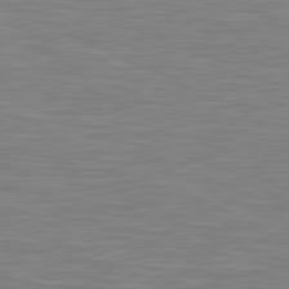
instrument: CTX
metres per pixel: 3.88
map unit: lApd
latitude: 81.2915
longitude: -169.7828
